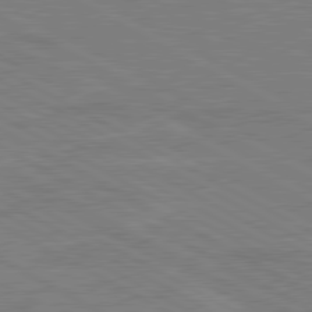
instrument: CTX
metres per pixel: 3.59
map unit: lApd
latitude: 80.5546
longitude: 121.5399
